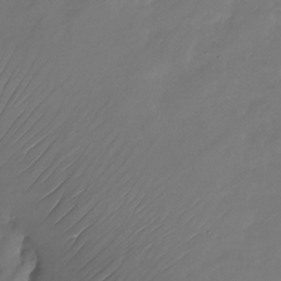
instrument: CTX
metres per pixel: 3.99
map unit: Nhu
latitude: -22.4818
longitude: -71.7261
